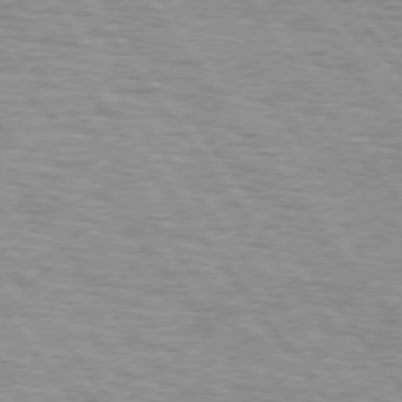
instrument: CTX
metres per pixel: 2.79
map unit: lApd
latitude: 75.1025
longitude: -75.7072
